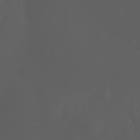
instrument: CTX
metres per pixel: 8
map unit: Htu
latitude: -1.4833
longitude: -74.8569
